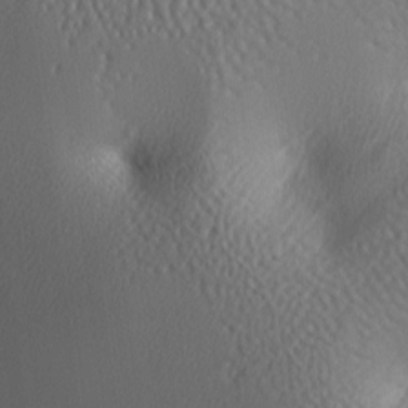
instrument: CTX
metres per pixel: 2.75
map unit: lAa
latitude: -5.8989
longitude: -123.4237
